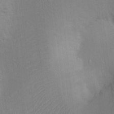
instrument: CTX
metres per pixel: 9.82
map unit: Htu
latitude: -7.2943
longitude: -34.2900
